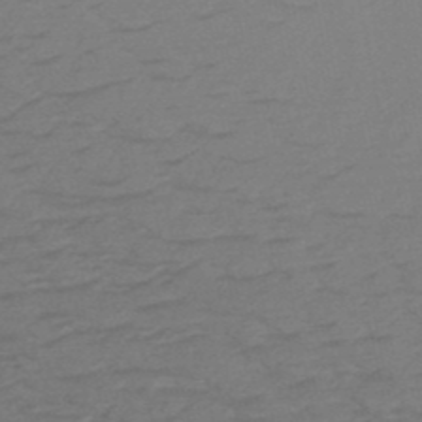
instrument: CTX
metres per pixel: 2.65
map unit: HNb
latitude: -50.0661
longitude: -47.3104
